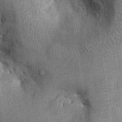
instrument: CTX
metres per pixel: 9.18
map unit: Ht
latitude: -2.1416
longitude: -13.9339
